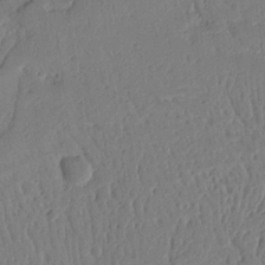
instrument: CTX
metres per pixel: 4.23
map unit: Ht
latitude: 10.3845
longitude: -78.4034
